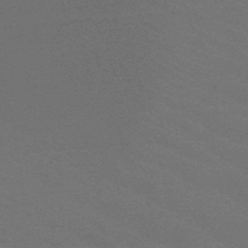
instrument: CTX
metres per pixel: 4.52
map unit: HNb
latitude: -48.3118
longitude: -49.4615
